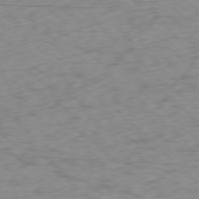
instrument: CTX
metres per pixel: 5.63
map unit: Ap
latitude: -77.5210
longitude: -79.6316
